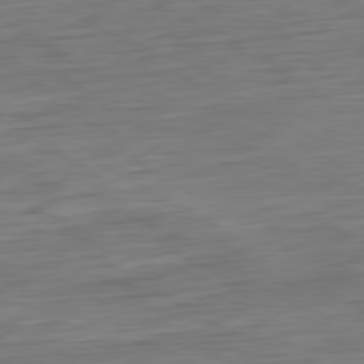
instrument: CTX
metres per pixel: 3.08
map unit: Ap
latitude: -80.5763
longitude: -68.2901
